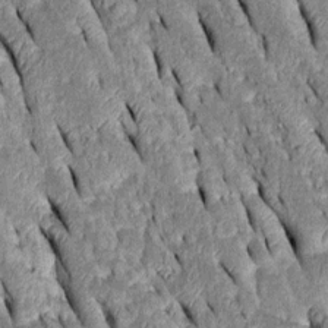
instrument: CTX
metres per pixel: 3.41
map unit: Htu
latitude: -1.1243
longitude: 149.8234
